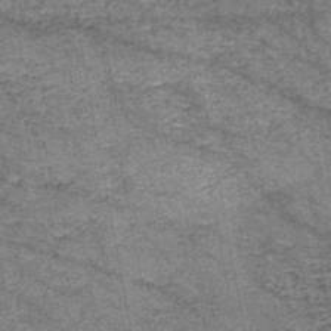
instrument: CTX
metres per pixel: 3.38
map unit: HNb
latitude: -45.1620
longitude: 53.3320
